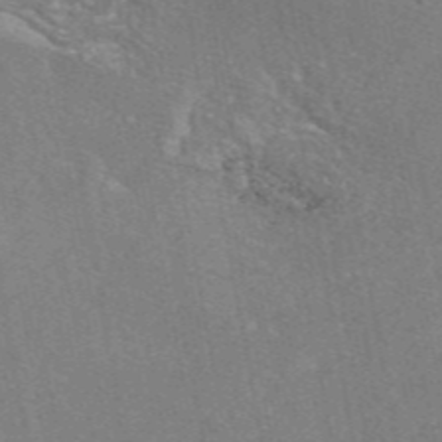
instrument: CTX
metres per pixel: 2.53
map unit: eAb
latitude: 46.8380
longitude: 114.4440
